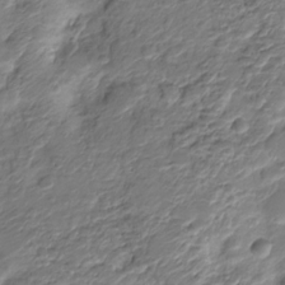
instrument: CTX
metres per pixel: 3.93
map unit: HNhu
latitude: -21.5777
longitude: 84.6518
